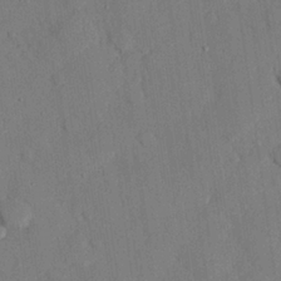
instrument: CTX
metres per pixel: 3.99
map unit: eHh
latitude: 26.8380
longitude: -80.1011
